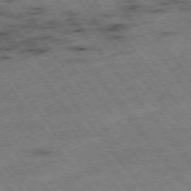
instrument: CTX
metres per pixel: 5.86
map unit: Hpe
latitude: -75.7100
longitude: -17.6316
